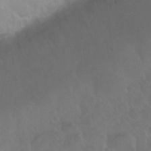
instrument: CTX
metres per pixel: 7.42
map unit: Nhu
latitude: 28.8569
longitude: -56.1577
